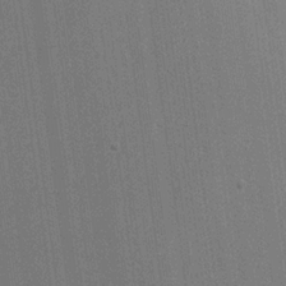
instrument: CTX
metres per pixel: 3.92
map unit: eHh
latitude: 18.5545
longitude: -68.3090
